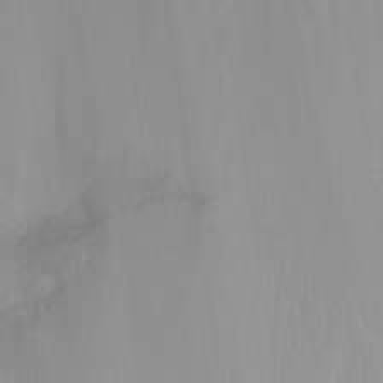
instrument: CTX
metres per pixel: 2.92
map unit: Nhu
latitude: -14.0283
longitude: -55.5938
